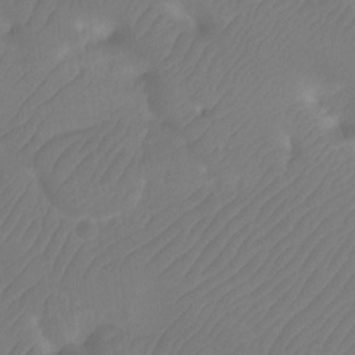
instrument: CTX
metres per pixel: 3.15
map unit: Ht
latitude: -10.0283
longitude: -34.2522
